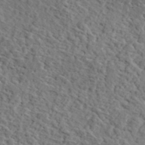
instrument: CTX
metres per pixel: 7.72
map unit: lHvf
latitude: 37.0459
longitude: -87.4048
